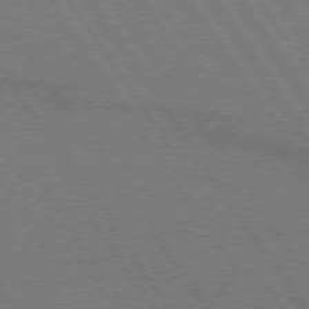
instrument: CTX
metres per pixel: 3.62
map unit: lApd
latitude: 74.7435
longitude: -80.1578
